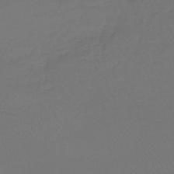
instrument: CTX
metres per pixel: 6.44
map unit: lHb
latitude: -42.6329
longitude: 67.0675
